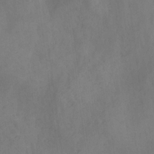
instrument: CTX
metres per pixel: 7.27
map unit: Ave
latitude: 18.5923
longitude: -131.6505
